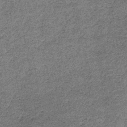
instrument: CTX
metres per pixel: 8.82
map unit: lHb
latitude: -38.0661
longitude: 65.7478
